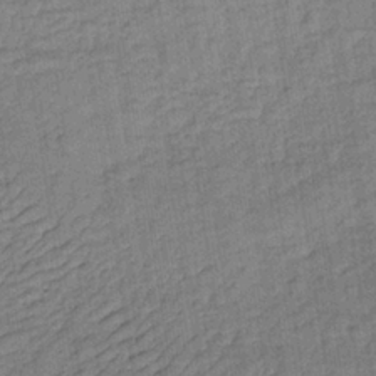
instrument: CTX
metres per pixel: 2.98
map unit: lHb
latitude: -35.6911
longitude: 65.8234
